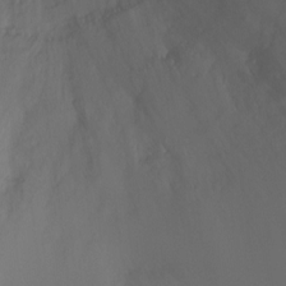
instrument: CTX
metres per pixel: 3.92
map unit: Ht
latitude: -2.8785
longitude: -27.0459
